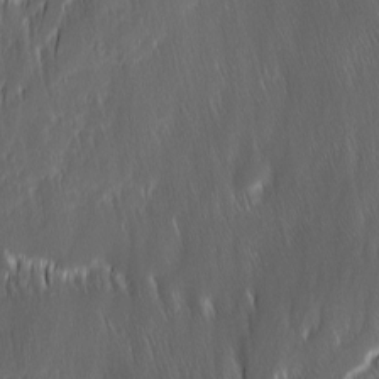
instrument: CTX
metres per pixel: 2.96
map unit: Ave
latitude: 9.6127
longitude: -105.2348
